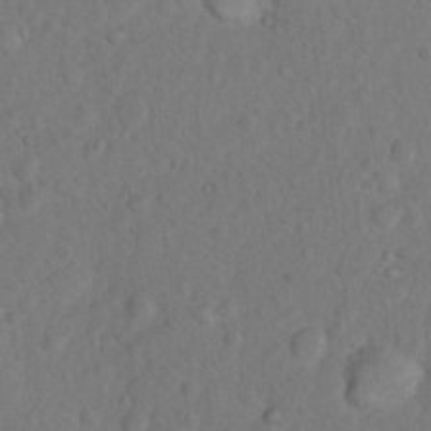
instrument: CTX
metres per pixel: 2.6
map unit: Nhu
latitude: 8.8380
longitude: -22.5546
